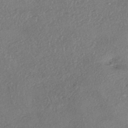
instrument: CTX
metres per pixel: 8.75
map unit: eHh
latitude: -41.5210
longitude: 120.0283
